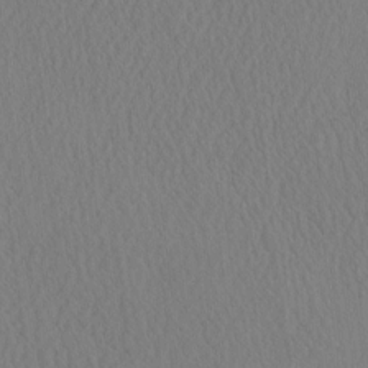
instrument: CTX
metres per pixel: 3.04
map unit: eHh
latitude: -3.2942
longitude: 16.5196
